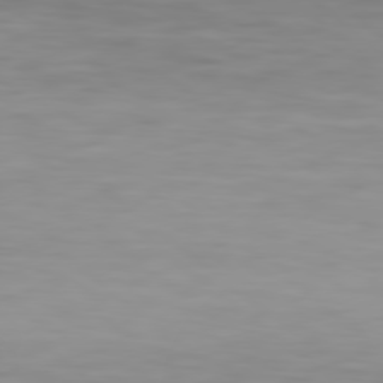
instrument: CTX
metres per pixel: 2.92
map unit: Hpe
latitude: 78.1200
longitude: -170.0444
